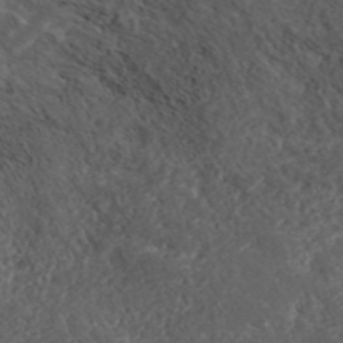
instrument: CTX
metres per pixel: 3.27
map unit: ANa
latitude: 41.9150
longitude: 34.4062
